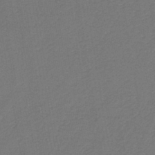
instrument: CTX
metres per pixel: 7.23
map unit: HNb
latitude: -42.3873
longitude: 51.2376
